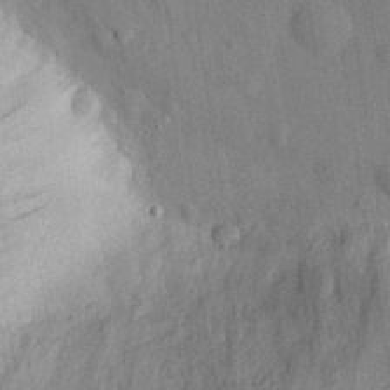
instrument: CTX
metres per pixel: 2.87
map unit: eHh
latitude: 29.8961
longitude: -74.0822
